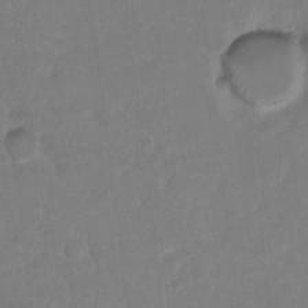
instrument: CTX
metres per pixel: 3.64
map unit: Ht
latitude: 5.7827
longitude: -30.4790
